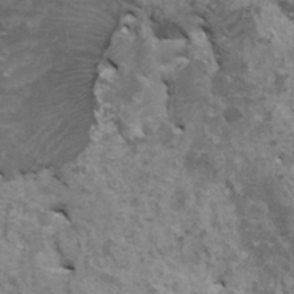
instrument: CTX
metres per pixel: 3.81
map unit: HNhu
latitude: 4.0633
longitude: 3.6721
